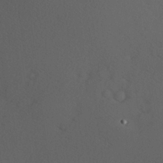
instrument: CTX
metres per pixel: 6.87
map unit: Hve
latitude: 12.7246
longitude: -90.0444
